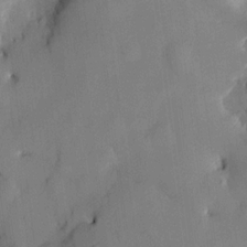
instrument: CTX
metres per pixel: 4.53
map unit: HNhu
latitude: 14.9703
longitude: 11.3699
